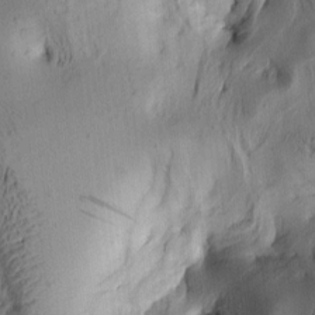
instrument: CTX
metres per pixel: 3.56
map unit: lAa
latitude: 5.5938
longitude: -113.8772
